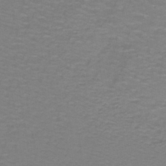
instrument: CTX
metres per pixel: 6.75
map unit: lHb
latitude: -42.1227
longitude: 56.5196
